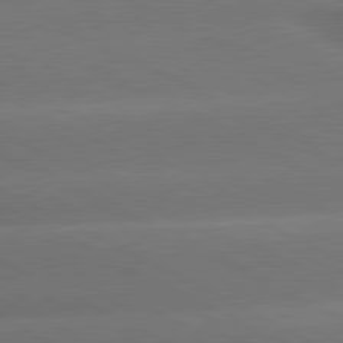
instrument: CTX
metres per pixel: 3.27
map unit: lApd
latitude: 81.0647
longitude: -147.6883
